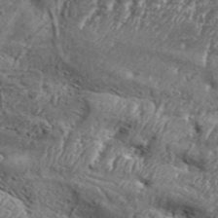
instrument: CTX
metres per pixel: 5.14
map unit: Aa
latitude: 34.1766
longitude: -135.5371
